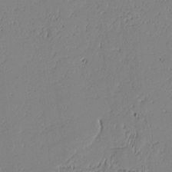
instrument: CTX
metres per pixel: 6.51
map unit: lAvf
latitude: -1.7667
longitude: -108.1766
